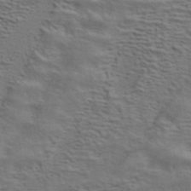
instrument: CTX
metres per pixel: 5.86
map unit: ANa
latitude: 44.7435
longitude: 38.0472
